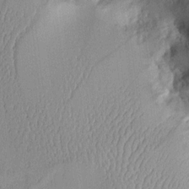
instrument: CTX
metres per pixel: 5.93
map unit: Aa
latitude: 10.6302
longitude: -128.4412
